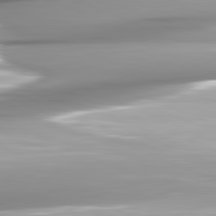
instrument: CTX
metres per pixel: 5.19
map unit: lApd
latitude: 81.8961
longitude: -147.1592
